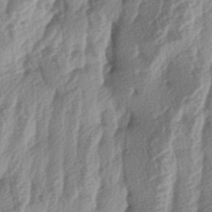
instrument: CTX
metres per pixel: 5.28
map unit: lAa
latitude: -5.2187
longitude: -129.9906
